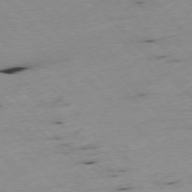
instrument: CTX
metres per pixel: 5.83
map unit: Ap
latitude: -77.2943
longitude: -60.4790
